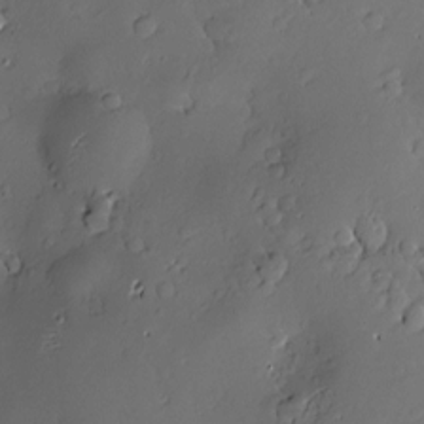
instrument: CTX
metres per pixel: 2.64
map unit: Hve
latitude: -9.8422
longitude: 174.8030
